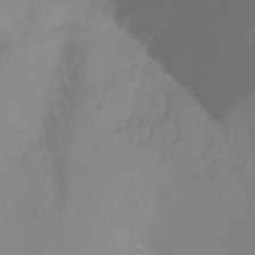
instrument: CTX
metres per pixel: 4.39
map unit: Ht
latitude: -16.1039
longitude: -43.2348
